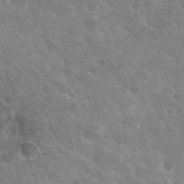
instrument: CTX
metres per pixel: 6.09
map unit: Hto
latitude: 30.0255
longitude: -42.0255
